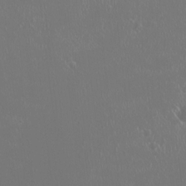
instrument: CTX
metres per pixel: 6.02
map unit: HNhu
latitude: -1.0865
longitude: 1.1054
